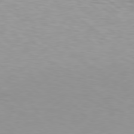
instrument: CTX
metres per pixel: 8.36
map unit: Hpe
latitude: 78.4790
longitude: -170.3656
